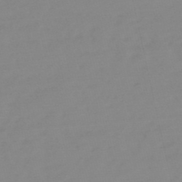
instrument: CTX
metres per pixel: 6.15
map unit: HNb
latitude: -49.6911
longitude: -38.3656
